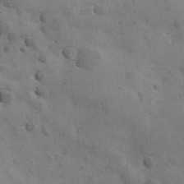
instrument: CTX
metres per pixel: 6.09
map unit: Ave
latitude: 11.7450
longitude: -105.9150
